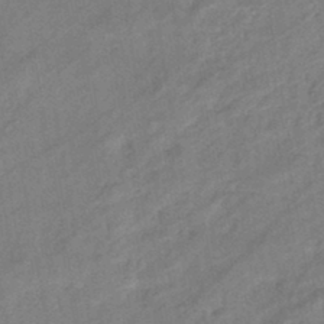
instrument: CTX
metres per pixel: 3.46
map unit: eHb
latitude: -42.7085
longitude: 84.2739
